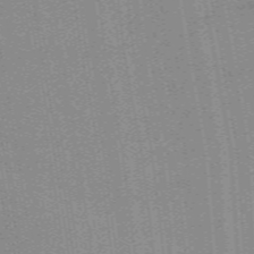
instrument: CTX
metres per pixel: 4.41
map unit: ANa
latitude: -38.4629
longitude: 95.0108
